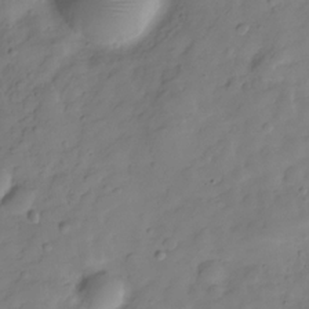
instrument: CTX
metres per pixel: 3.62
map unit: Hve
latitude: -29.1809
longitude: 91.9556
